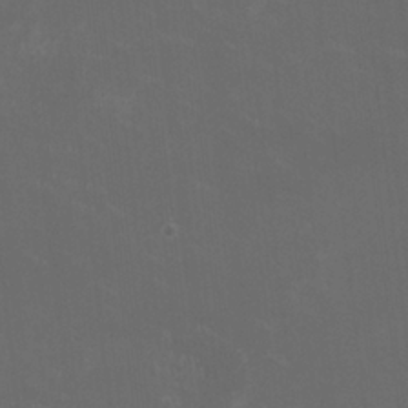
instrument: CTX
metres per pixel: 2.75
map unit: HNhu
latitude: 0.8191
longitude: -2.2711
